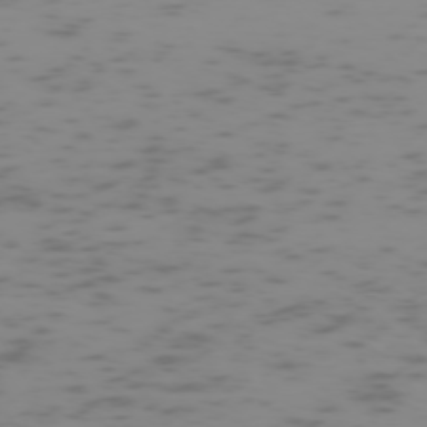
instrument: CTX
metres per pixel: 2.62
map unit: Hpe
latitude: -73.5966
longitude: 7.1998
